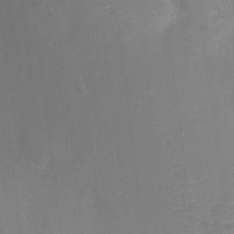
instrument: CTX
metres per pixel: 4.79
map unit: Ht
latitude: -3.6154
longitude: -28.2711
